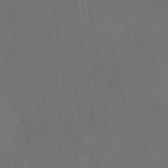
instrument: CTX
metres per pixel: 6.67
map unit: HNhu
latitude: -39.0676
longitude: 100.8785
